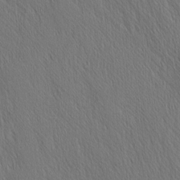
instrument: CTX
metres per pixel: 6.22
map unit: Nhu
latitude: -5.0486
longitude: -151.0458
